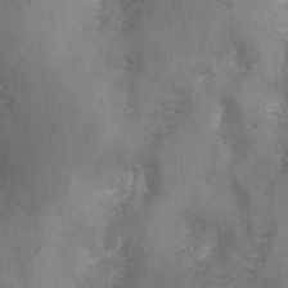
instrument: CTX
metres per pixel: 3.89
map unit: Ave
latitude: -6.9352
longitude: -120.1011
